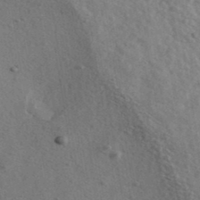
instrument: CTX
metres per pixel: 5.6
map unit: Ave
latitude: 39.8961
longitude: -110.7624
